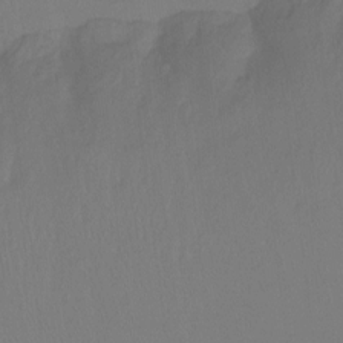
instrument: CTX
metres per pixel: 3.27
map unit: Hto
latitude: -10.4440
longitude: -37.8584
